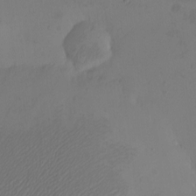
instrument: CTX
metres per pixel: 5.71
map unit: eHh
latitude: -3.1620
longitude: -74.4979
